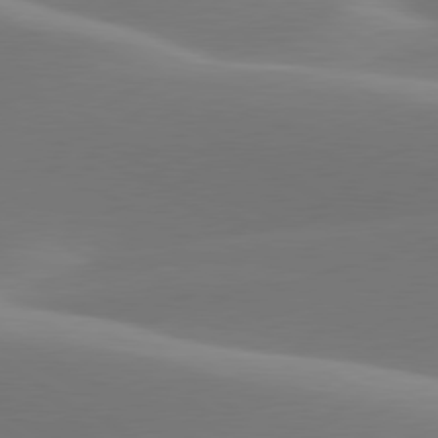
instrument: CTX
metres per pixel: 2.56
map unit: lApd
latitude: 79.9717
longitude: -94.1200
